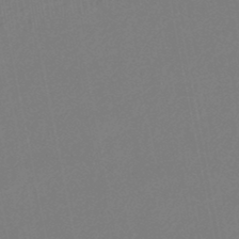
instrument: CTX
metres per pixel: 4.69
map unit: eHb
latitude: -45.0675
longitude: 87.6533
